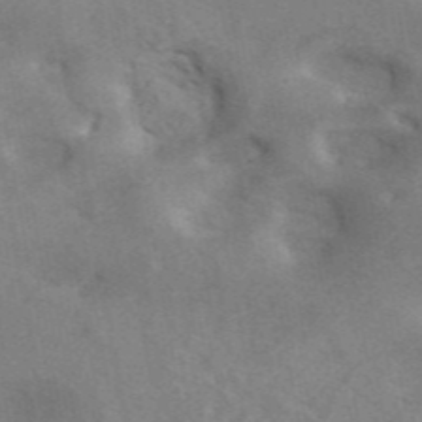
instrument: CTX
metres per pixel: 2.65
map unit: ANa
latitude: 46.2334
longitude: 26.2739
